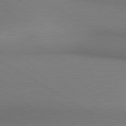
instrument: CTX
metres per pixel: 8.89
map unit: lApd
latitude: 80.7057
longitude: 147.6722
